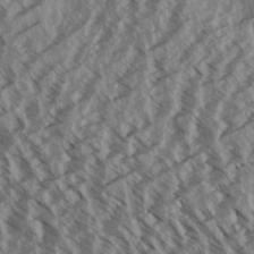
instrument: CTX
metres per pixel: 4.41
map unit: eHh
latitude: 33.7072
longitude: -140.3656
